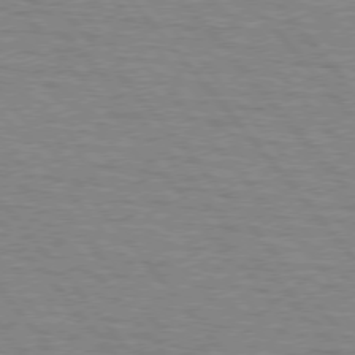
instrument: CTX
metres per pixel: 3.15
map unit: lApd
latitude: 75.8205
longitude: -75.0647
